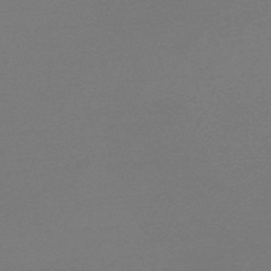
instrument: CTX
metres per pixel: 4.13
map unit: Nve
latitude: -56.7652
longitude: 62.6518
